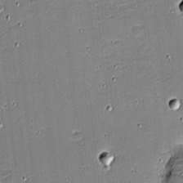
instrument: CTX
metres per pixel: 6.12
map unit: eHh
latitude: -4.1039
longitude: -82.3467
